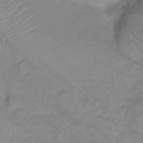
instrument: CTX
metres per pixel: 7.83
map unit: eHh
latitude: 7.9528
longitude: -63.1970
